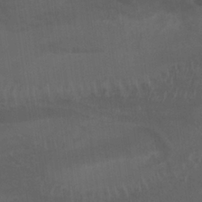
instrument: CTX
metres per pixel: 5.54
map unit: Nhu
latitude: 26.1200
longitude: -62.1956
